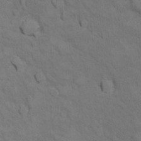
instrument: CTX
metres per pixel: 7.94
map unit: Ht
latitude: 11.3293
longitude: -32.9325
